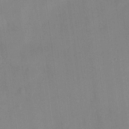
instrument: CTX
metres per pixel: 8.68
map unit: HNhu
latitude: 13.7639
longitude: 12.3495
